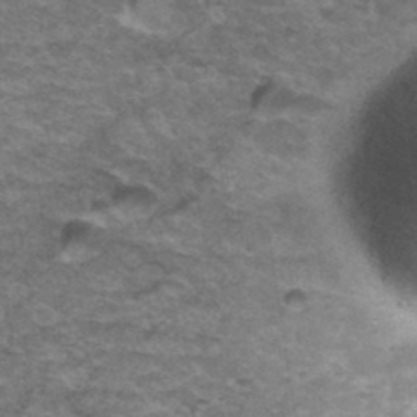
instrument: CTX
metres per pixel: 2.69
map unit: Hto
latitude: 37.5749
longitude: -42.5168
